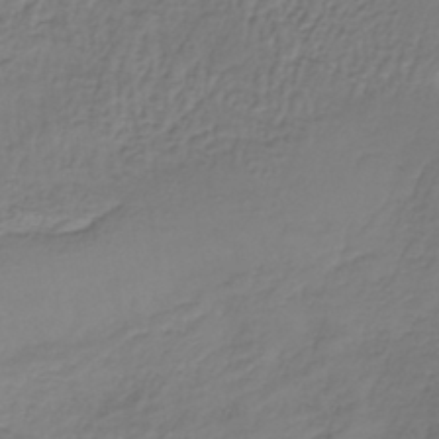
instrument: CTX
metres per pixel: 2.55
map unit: lHb
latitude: -38.3873
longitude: 61.9556
